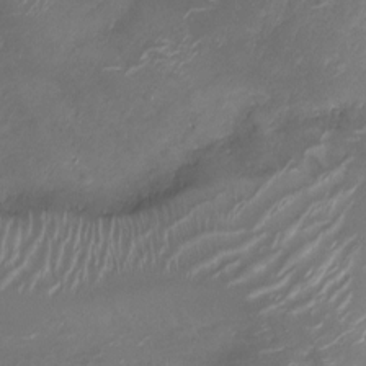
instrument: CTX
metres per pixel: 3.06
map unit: Ht
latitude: -10.4062
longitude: -19.9150
